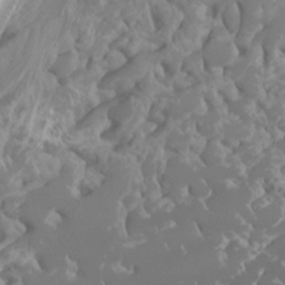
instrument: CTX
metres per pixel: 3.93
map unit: Ht
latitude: -3.6910
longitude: -26.4790
